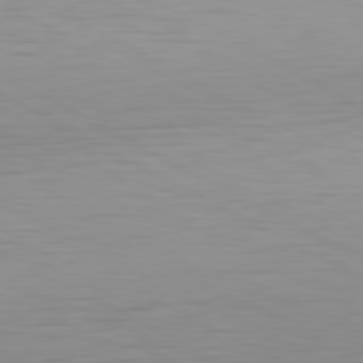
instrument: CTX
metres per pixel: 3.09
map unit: Hpe
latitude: -80.9353
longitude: 17.5966
